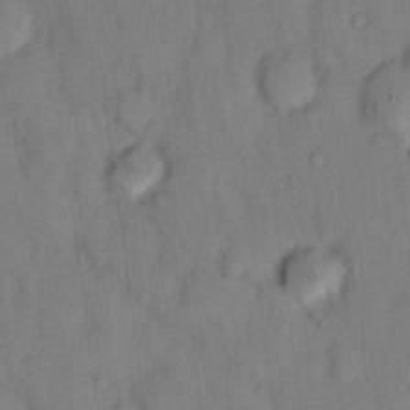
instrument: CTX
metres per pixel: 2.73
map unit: eHh
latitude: 13.3860
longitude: -62.7058
